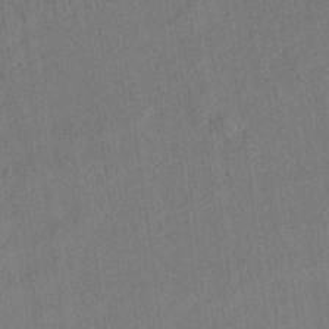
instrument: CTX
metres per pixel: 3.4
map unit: Aa
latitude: 20.9325
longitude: -140.8380
